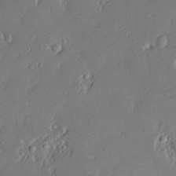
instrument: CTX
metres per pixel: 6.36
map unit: Nve
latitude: -9.1998
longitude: 172.9164
